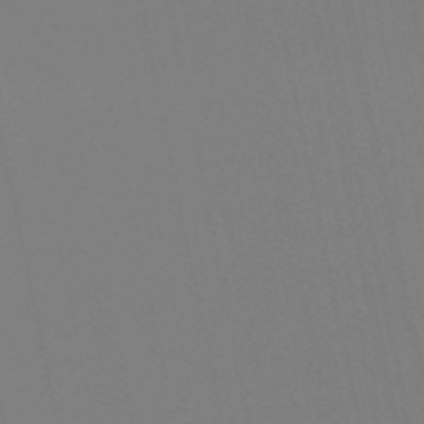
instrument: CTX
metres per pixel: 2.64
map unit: eHb
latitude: -50.2928
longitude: 75.5399
